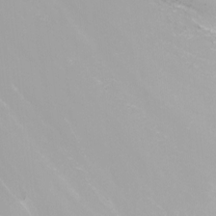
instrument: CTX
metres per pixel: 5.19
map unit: Nhu
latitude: -9.1242
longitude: -79.1214
